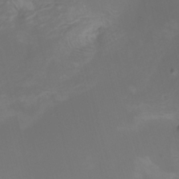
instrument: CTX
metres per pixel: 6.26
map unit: Nhu
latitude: -4.6329
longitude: -76.8191
